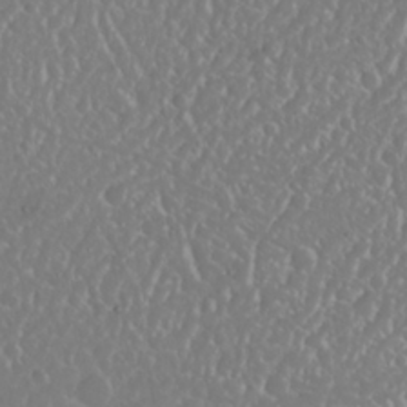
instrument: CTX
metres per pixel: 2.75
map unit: Nhu
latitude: 25.1025
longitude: -58.7813
